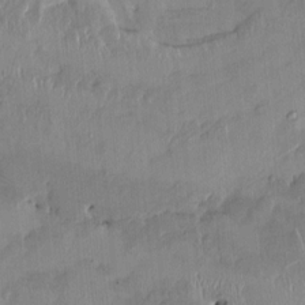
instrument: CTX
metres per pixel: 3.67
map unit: HNhu
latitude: 1.6694
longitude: -5.9528
